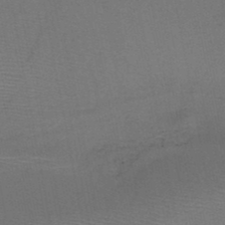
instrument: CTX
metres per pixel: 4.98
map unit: HNb
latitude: -47.3509
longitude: -40.1388
